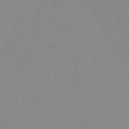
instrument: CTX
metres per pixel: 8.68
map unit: eHb
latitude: -40.1228
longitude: 76.9920
